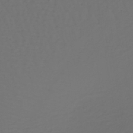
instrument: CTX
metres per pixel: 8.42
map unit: lHb
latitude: -39.5588
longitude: 63.0675
